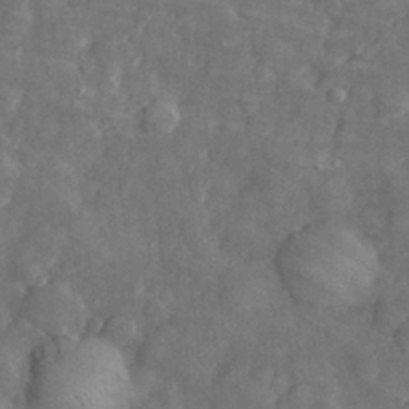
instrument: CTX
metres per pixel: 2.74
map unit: eHh
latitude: 31.4805
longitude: -70.7057
